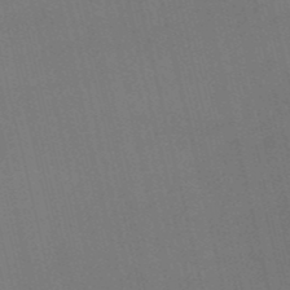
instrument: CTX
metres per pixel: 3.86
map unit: HNb
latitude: -51.1620
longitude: -45.0647
